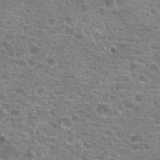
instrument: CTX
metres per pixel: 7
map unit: Hto
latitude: 20.0822
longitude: -41.7827
